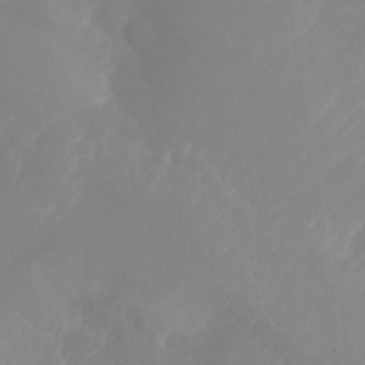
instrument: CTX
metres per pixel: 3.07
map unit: Ht
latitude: -14.6519
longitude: -56.8002
